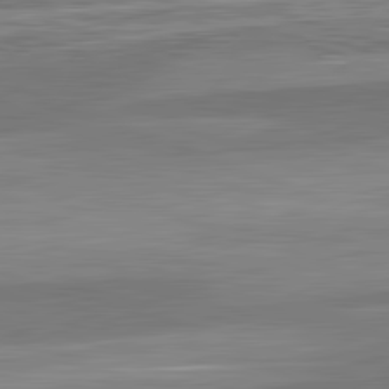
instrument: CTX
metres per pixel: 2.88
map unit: lApd
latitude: 82.5356
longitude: 137.7666
